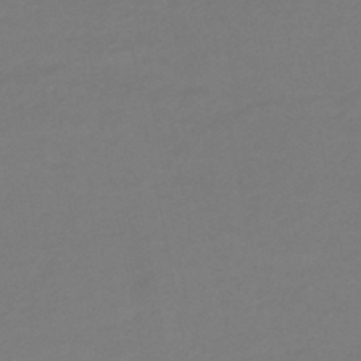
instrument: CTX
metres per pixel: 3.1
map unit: eHb
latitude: -47.1809
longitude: 88.9919
